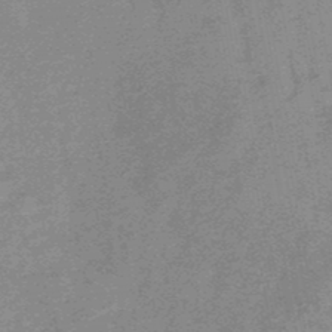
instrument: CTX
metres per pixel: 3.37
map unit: lHb
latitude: -48.1606
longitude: 82.6140
